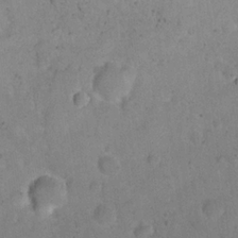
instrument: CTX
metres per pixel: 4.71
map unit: eHh
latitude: 19.6882
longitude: -62.8002
